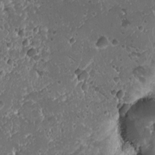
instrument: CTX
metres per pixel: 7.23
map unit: HNhu
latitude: 0.0633
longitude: 2.5195
